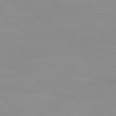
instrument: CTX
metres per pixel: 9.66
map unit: Ap
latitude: -79.3887
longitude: -66.4223
